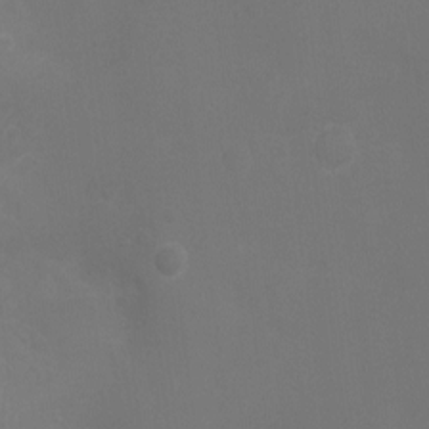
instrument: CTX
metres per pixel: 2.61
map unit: Ht
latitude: -3.1620
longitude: -18.9136
